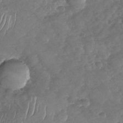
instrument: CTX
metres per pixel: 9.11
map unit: Nhu
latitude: -30.2361
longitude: -60.8002
